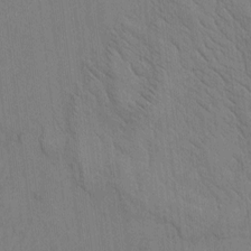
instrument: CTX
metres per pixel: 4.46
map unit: Htu
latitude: -3.2186
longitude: 170.1606
